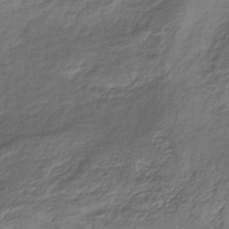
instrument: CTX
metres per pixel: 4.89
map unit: lHb
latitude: -34.4251
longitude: 67.2187
